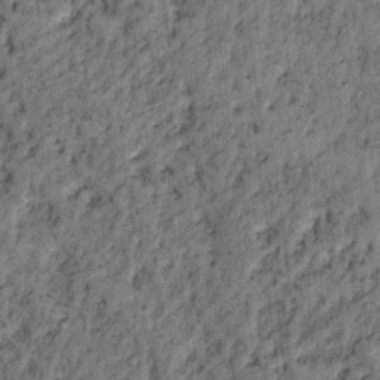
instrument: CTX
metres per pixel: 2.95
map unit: Hto
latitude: 13.8584
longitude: -34.4412
